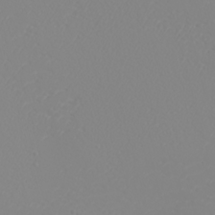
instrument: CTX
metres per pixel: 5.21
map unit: eHh
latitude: -5.1809
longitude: -85.3860
